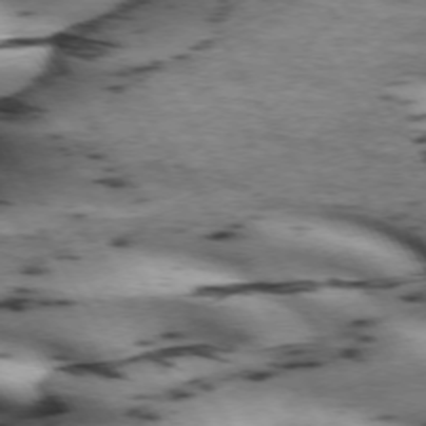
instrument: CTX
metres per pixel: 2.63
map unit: lApd
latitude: 71.8961
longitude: -52.3279
